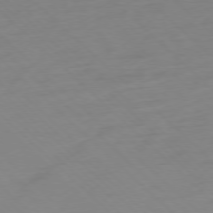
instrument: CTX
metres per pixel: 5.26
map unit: Ap
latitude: -77.3510
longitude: -77.9528
